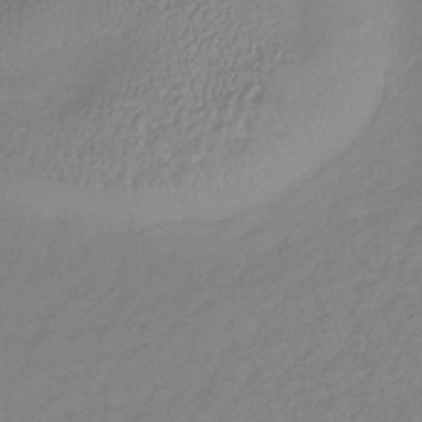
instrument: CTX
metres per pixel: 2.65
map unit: lHb
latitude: -36.7274
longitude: 70.7274
